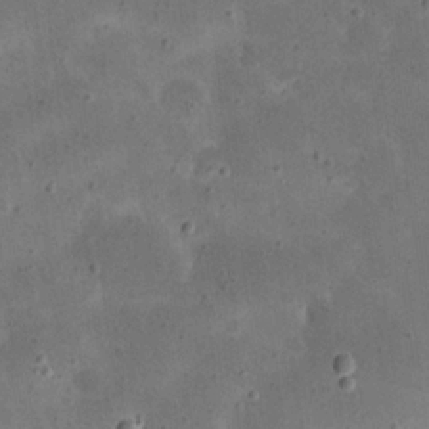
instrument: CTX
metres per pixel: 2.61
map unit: eHh
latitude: 21.0459
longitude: -66.0444
